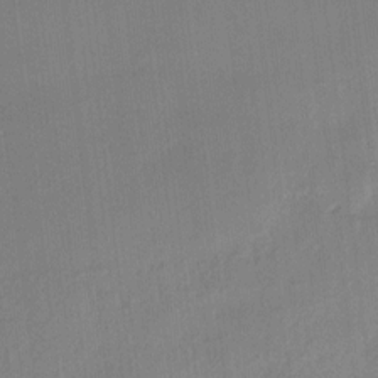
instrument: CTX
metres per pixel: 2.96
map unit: lAvf
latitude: 7.7072
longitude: 165.8989
